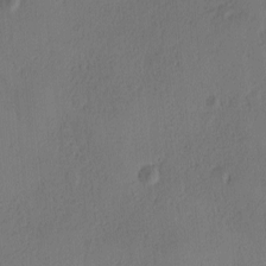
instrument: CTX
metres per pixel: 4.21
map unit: Ave
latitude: -8.1606
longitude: -121.7450
